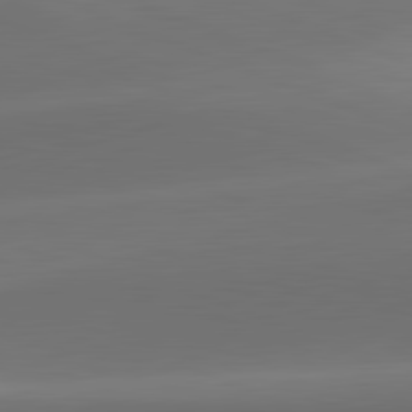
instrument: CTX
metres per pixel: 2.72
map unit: lApd
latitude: 82.0633
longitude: -161.4804
